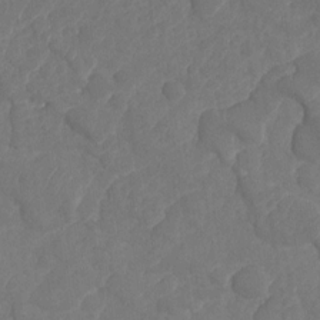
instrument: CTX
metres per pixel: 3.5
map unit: HNhu
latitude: -25.3132
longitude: 49.7856
